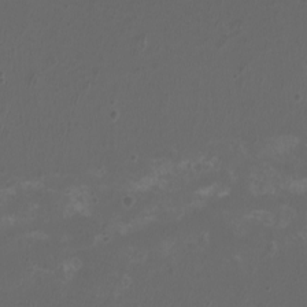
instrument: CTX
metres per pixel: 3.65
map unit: eHh
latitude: -6.8975
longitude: -76.6112
